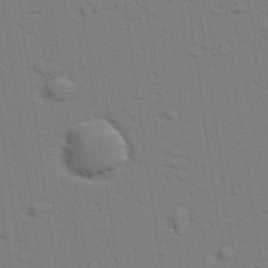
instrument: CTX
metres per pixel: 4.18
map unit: lAvf
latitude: 28.8569
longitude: -108.9891
